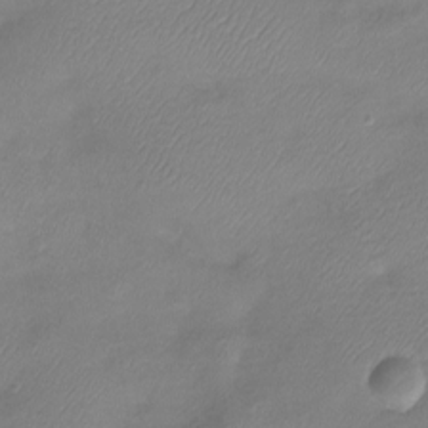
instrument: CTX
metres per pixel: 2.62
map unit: Htu
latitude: -13.8422
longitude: -45.3292
